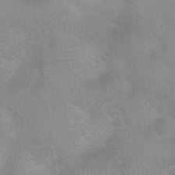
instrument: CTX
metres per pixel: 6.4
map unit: Ht
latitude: 2.8758
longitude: -25.5938
